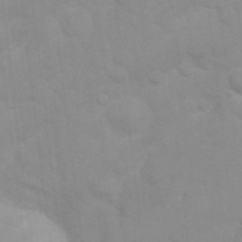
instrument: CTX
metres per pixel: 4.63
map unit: Nhu
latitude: 26.6491
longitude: -61.6127
